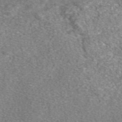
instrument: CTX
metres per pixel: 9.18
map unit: eAb
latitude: 48.3089
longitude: 111.9556
